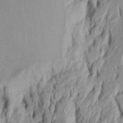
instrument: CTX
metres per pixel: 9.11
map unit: Htu
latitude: -5.9367
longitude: 151.6343
